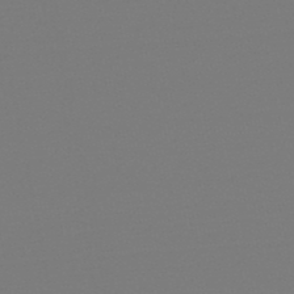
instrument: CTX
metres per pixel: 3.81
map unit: eHb
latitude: -49.3888
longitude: 66.9919
